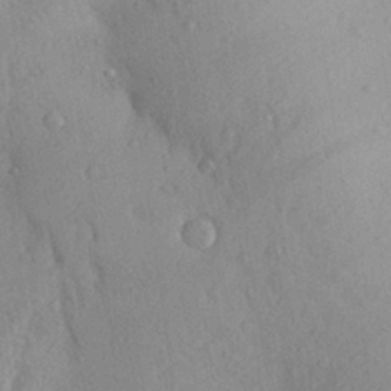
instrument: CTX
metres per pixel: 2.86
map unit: Aa
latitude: 28.8002
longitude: -148.2711
